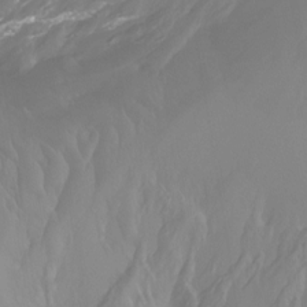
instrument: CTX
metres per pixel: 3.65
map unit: Htu
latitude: -15.5777
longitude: -47.0648
